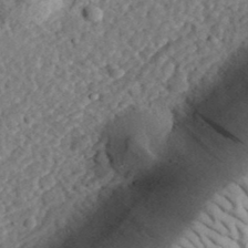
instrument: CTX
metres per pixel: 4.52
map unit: eHh
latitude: 36.1578
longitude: -79.2159
